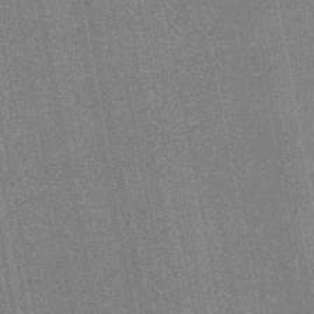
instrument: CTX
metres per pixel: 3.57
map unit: HNb
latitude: -45.8233
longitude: 53.1809
